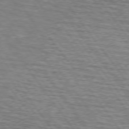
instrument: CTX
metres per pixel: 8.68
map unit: lApd
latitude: 74.1389
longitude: -74.0822
